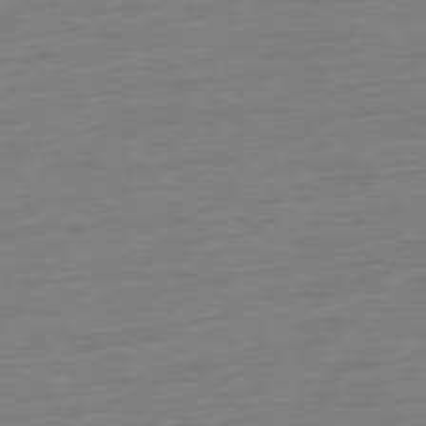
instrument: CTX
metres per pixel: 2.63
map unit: Ap
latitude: -78.8975
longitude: -66.8758
